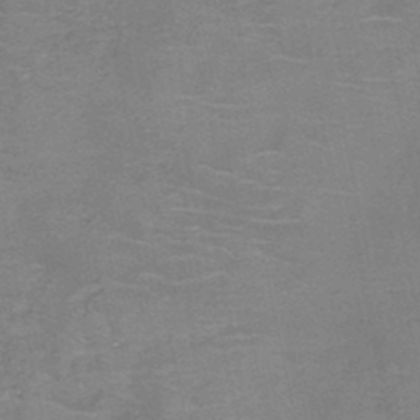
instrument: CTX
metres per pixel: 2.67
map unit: HNb
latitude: -45.8611
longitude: -47.0648
